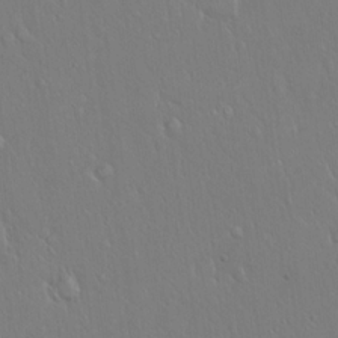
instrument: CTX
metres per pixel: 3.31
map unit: Hto
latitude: 18.3089
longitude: -57.7638
